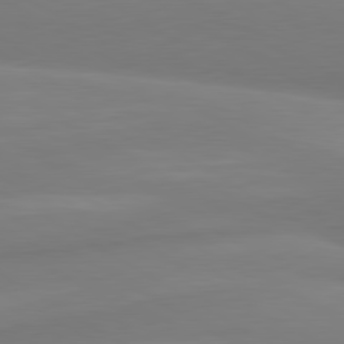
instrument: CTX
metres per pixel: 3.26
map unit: lApd
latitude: 80.3467
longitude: 174.6329
